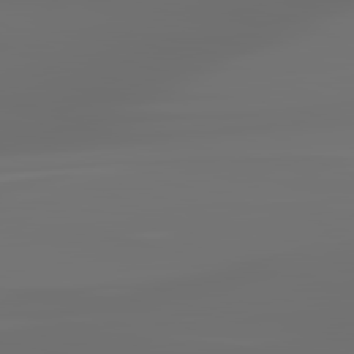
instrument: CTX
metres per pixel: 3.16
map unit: lApd
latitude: 83.4048
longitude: -129.0647
